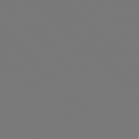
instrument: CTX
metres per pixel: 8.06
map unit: Hpe
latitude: 77.9150
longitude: -175.1025
